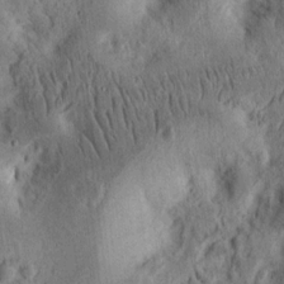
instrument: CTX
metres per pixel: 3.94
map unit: Nhu
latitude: 14.1767
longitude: -74.0822
